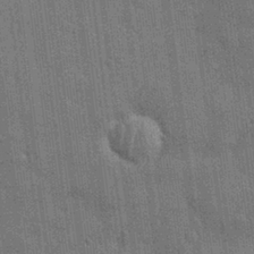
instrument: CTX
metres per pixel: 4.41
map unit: Nhu
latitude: 28.2900
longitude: -68.0255
